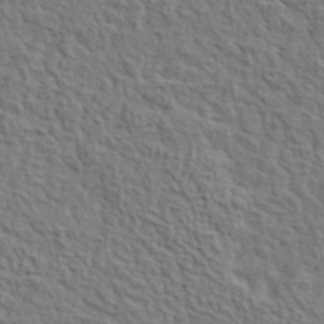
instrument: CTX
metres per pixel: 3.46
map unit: lHvf
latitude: 35.9150
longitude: -85.8395
